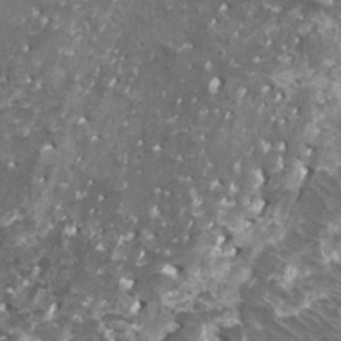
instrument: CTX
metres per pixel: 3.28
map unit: HNhu
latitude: 3.1025
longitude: 6.4818
